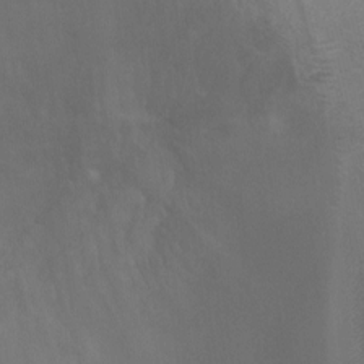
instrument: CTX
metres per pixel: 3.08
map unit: Ht
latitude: -4.8975
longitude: -18.7057
